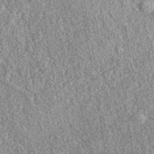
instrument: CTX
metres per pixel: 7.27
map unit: eAb
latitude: 38.6868
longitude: 108.8408
